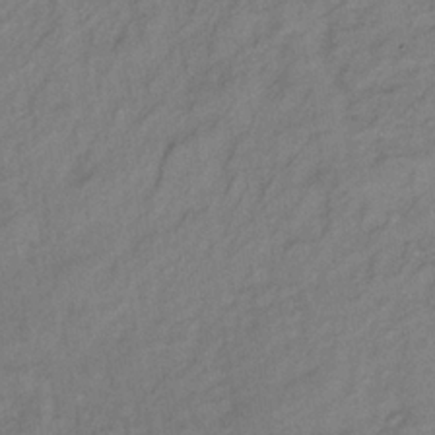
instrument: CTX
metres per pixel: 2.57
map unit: lHb
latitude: -33.6911
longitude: 65.2754
